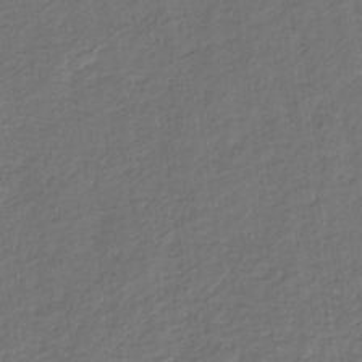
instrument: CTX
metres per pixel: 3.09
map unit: eHb
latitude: -32.3873
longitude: 73.0108
